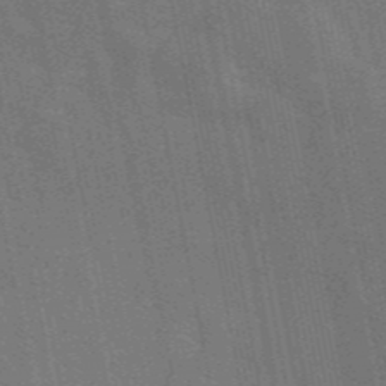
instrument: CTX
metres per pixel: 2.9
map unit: eAb
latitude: 46.3657
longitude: 121.7666
